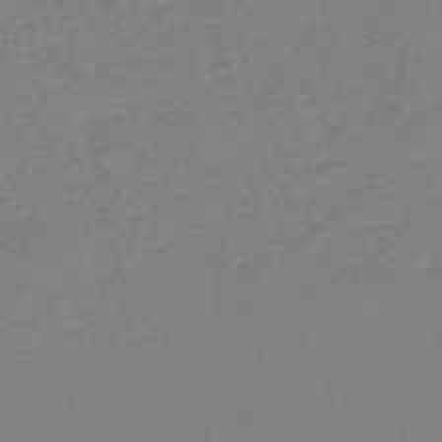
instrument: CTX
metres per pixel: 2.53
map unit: HNb
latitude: -53.4076
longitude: -39.0458
